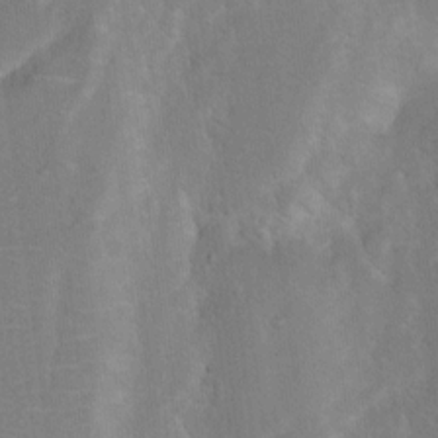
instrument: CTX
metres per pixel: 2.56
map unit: Nhu
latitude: 4.0822
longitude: -24.7813
